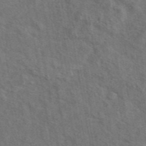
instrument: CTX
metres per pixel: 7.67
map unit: eAb
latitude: 43.5371
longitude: 110.1983
